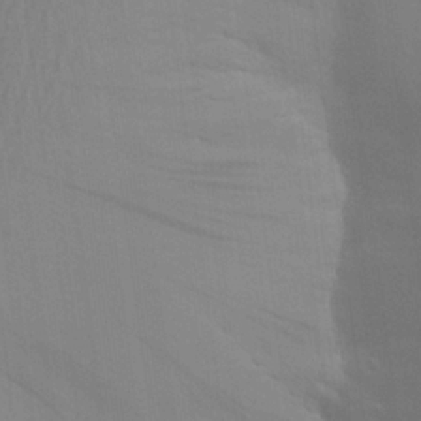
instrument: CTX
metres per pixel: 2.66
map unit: Aa
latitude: 23.0080
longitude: -145.1970
